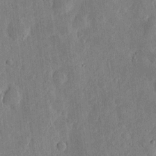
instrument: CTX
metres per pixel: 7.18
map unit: eHh
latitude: 5.3482
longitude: -71.8772
